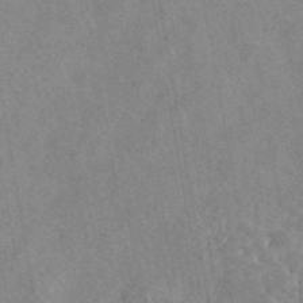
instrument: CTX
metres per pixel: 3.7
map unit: eAb
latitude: 44.1200
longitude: 116.2172
